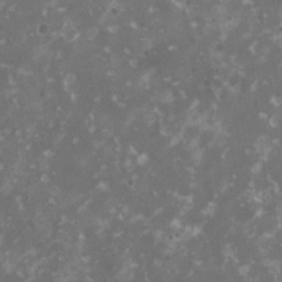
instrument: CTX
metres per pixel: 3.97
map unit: HNhu
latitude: 1.1592
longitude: 6.9541
